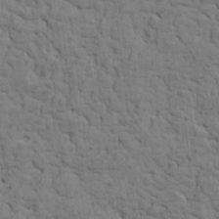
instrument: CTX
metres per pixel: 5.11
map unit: Htu
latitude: -1.5777
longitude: 179.7666
